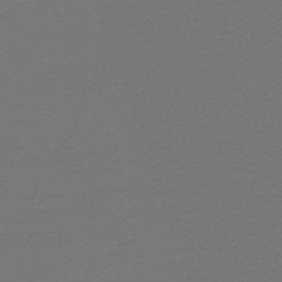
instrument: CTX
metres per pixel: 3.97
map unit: HNb
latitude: -51.8611
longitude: -43.6883
